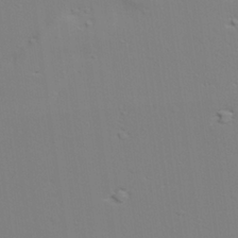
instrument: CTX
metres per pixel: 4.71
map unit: lAvf
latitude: 28.7057
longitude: -109.4993
